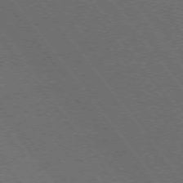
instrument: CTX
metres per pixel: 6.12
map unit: Ap
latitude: -75.7289
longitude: -75.2537
